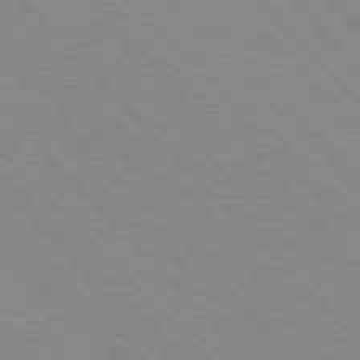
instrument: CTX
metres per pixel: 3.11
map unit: Hpe
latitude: 76.2711
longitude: -127.0459
